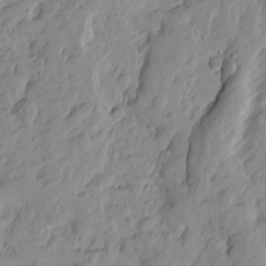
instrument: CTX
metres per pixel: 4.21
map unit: Htu
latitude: -1.1243
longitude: -174.9892
